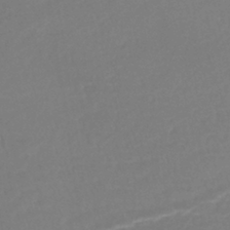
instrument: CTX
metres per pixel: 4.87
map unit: lHb
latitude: -39.0298
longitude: 58.6140
